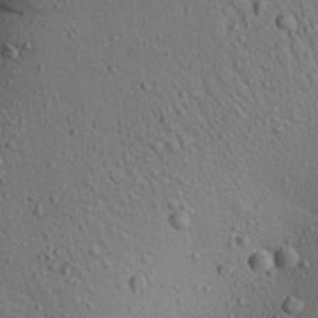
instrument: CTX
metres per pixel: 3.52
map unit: Aa
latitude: 22.5735
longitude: -139.6316
